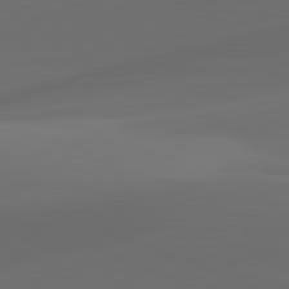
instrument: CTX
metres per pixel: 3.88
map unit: lApd
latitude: 81.1403
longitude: -83.8772
